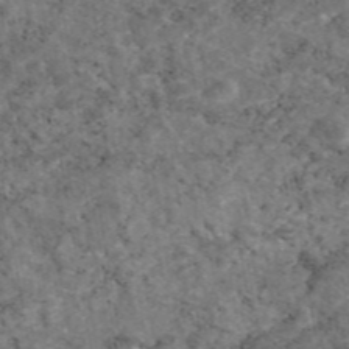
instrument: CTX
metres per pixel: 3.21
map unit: eAb
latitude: 46.3279
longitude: 117.8989
